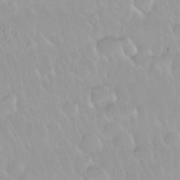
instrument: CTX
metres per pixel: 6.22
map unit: Nhu
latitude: 29.7260
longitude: -56.1955
